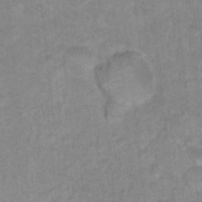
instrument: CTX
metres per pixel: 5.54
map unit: Hto
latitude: 16.8947
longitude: -34.9702
